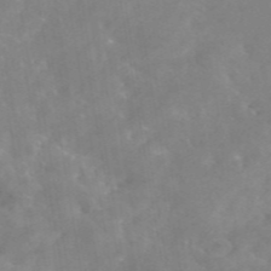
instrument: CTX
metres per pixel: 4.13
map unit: eAb
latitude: 45.8583
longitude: 126.4818
